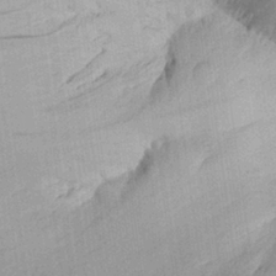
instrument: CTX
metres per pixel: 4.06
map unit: Aa
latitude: 27.2915
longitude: -145.3481
